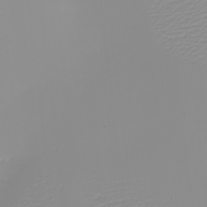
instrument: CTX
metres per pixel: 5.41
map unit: eHh
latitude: -5.3320
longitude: -84.9136
